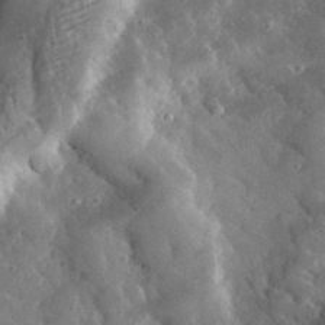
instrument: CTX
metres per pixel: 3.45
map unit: lHvf
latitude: 33.5560
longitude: -85.1403
